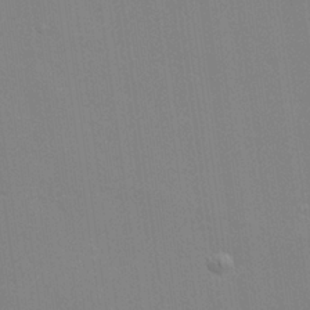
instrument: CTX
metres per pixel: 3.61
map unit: Hve
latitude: 24.9324
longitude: -92.4034
